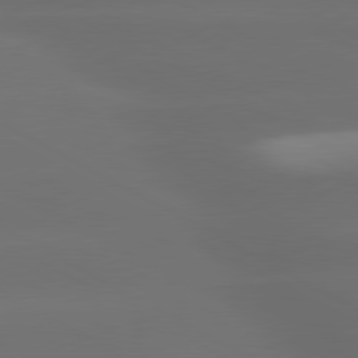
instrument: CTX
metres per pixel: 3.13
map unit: lApd
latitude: 80.2145
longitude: -145.3293
